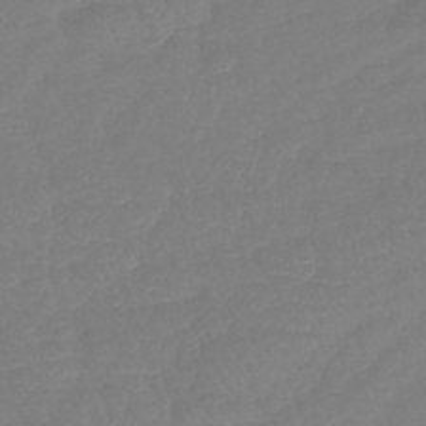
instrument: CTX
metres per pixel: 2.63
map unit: lHb
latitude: -42.4628
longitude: 77.5210
